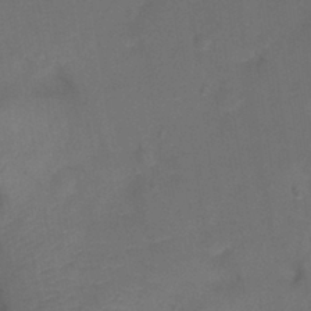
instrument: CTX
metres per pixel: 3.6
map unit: Ht
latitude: -0.7464
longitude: -33.0836
